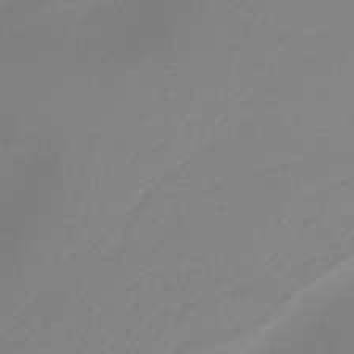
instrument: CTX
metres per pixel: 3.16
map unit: HNb
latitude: -36.5007
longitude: 55.0109
